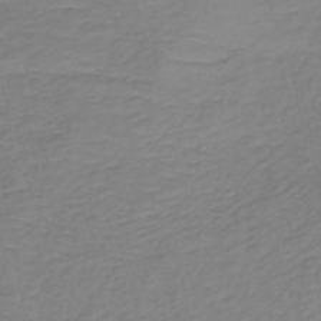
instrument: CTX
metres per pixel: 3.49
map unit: lHb
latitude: -38.3873
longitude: 71.8234
